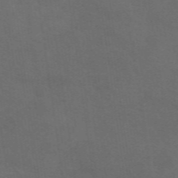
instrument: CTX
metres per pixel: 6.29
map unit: eAb
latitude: 50.9702
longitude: 112.7274
